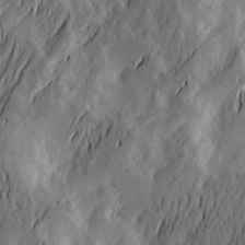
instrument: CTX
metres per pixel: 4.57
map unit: Htu
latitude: -2.8596
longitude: -177.0836
